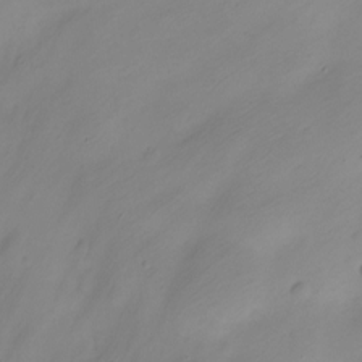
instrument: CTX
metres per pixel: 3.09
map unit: Nve
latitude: -22.1795
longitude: 107.1054
